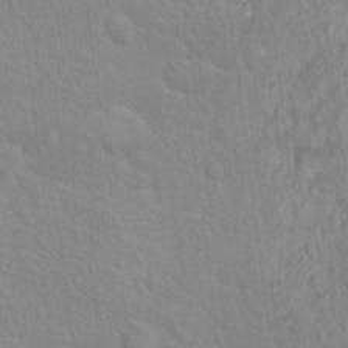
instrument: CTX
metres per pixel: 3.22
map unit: Hto
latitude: 16.0444
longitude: -40.9702
